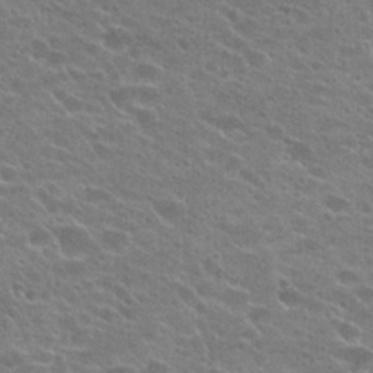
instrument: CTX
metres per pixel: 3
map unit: Hto
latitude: 23.5560
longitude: -43.6694
